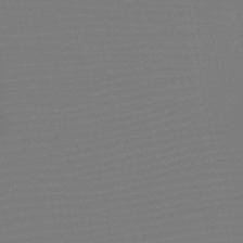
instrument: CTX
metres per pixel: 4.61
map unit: HNb
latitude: -47.0108
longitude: -42.9892
